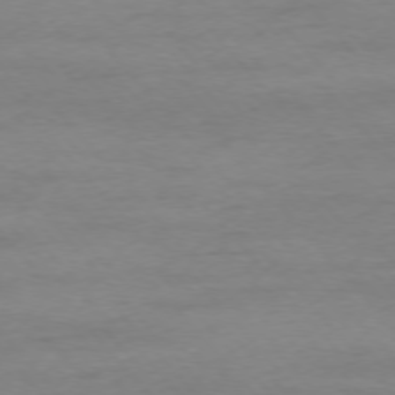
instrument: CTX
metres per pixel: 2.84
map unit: Ap
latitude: -76.5196
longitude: -83.7827
